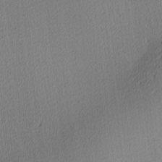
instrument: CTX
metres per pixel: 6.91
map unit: Ave
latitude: 3.6694
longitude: -114.0633
